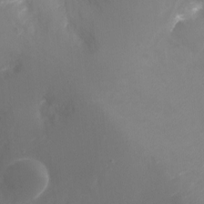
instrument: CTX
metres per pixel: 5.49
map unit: Ht
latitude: -10.8030
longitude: -45.0458
